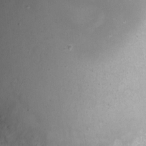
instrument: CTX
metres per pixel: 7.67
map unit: eHh
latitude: -11.3699
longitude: -61.6694
